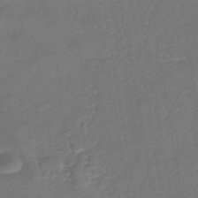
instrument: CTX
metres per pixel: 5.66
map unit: lHb
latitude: -42.8785
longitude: 81.7289
